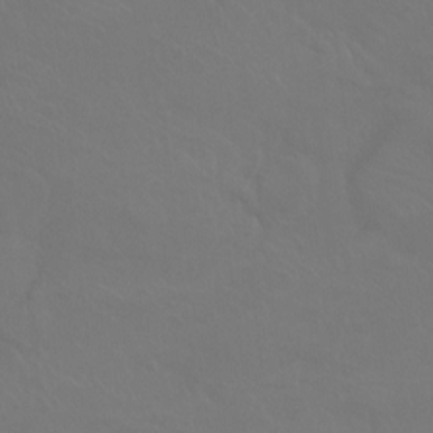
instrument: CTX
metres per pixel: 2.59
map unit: Ht
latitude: -7.6533
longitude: -29.6316
